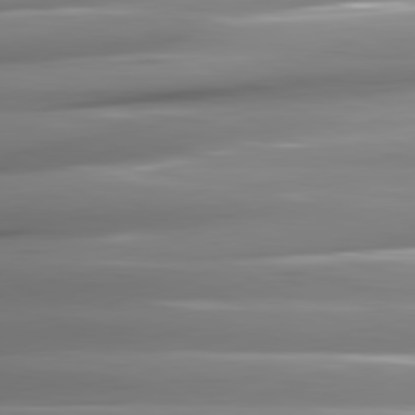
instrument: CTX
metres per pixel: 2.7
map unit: lApd
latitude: 81.1214
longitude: -144.6490
